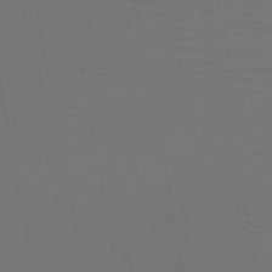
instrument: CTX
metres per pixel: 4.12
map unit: HNb
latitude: -47.5588
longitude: -42.9325
